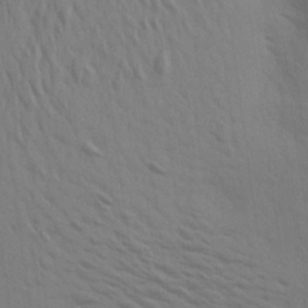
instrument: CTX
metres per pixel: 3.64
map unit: Aa
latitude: 23.5560
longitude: -145.4615
